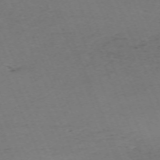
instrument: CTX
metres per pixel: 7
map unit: Nhu
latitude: -68.3117
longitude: 38.3306
